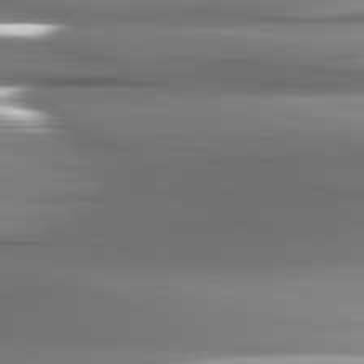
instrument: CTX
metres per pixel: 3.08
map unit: lApd
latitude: 82.5923
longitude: -141.4804
